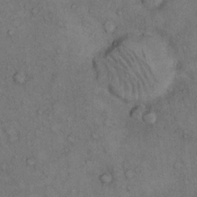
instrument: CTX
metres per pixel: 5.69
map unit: Hto
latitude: 11.0648
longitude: -59.3860
